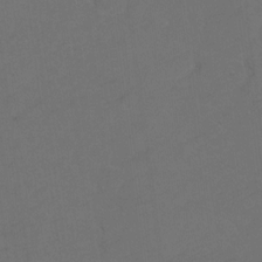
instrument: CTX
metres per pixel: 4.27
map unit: Hto
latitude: 4.6113
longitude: -32.7624
